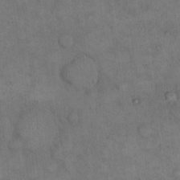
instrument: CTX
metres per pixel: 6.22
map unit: eHh
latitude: 15.7261
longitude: -66.7246
